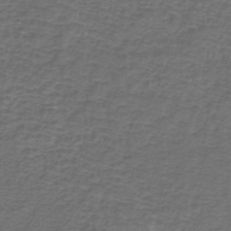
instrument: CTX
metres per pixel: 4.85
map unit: lHb
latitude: -39.7100
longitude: 59.0297
